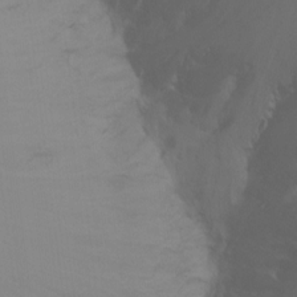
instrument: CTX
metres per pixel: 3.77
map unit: Ht
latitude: -9.1620
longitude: -37.6505
